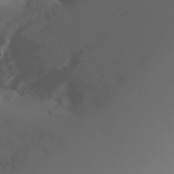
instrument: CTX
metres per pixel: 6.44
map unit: Nhu
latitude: -6.7085
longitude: -90.3845
